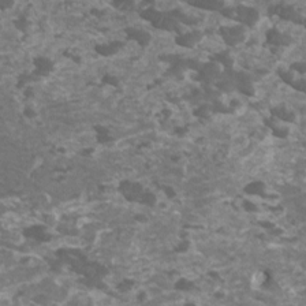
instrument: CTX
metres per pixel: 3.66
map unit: HNhu
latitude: 2.2333
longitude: -0.6679
